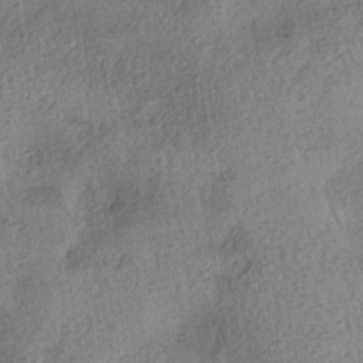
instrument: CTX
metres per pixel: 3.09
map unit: eHh
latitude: -42.4251
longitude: 120.8030
